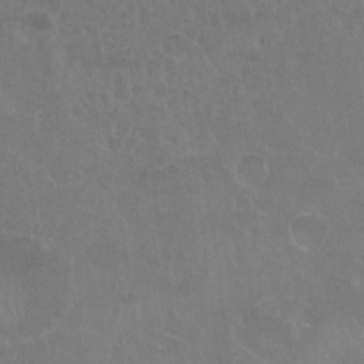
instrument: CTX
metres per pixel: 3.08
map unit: Nhu
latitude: 27.6505
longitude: -54.2900
